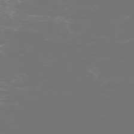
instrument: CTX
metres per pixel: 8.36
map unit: Hpe
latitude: -73.6911
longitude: 5.0297
